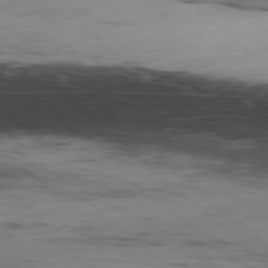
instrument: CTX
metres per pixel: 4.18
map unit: Hpe
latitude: -79.1431
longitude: 7.9745
